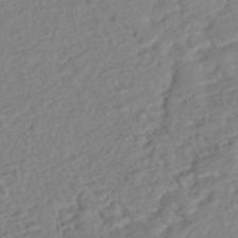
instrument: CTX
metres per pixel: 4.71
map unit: Nhe
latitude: -46.9919
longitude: -172.5167
